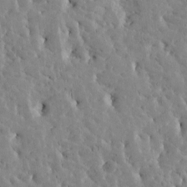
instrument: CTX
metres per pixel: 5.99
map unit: Htu
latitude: -3.0486
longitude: 175.5399
